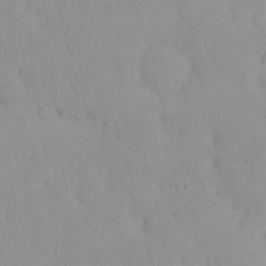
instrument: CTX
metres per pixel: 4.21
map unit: eHh
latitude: -1.7856
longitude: 20.2928
